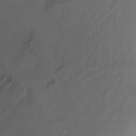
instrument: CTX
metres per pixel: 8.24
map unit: Ht
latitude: 1.4426
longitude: -36.3090
